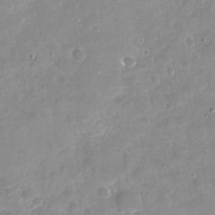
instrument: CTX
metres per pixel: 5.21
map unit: Nhu
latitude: -17.6911
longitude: -58.1389
